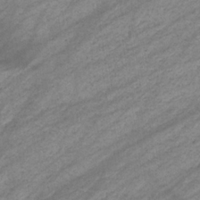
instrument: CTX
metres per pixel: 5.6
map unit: eHb
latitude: -33.3510
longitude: 70.7463
